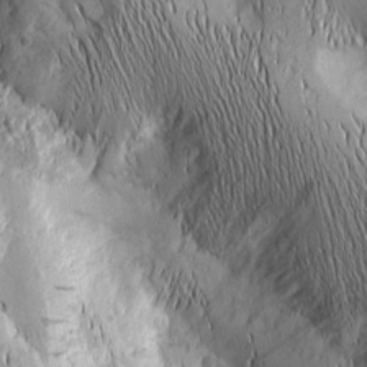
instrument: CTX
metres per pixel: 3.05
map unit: Nhu
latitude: -5.4076
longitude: -150.3845
